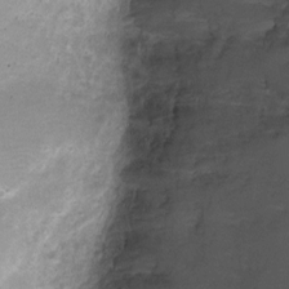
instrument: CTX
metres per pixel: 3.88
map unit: Nhu
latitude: 2.4601
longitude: -17.4048
